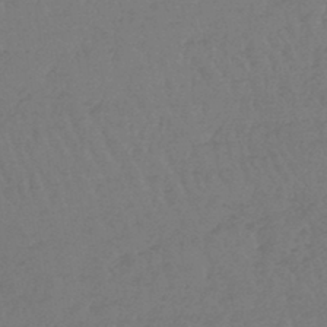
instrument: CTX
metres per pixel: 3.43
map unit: lHb
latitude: -45.2565
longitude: 69.5777
